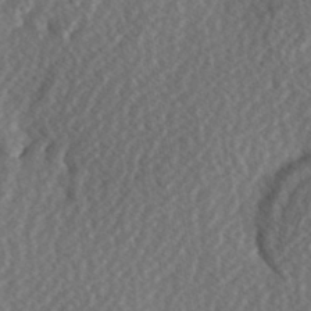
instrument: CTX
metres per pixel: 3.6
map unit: Hve
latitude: 1.7827
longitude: -123.6883
